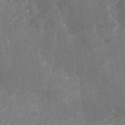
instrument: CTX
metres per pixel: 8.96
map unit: Nhu
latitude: -28.0850
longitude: -74.6679
